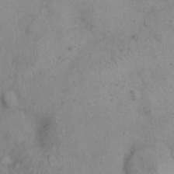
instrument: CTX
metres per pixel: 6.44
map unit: eHh
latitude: 15.2348
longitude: -67.4426
